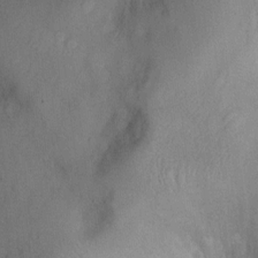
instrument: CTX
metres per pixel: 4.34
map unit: Nhu
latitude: 0.8946
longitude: -18.1955
